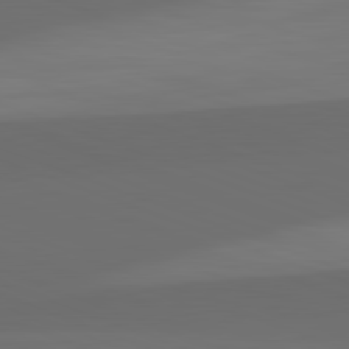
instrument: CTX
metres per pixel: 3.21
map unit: lApd
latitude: 82.2144
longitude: 135.1053
